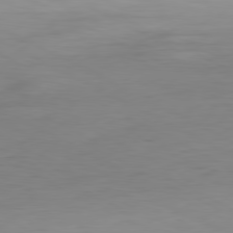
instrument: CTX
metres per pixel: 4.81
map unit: Hpe
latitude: -80.8786
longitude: 19.2376
